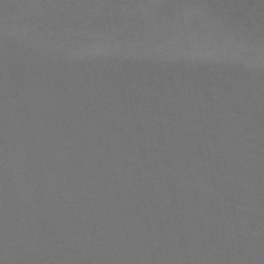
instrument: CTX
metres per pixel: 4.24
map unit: HNb
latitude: -46.9541
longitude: -44.6112
